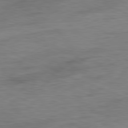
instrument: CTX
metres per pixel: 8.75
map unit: Ap
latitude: -81.8612
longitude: -83.7449
